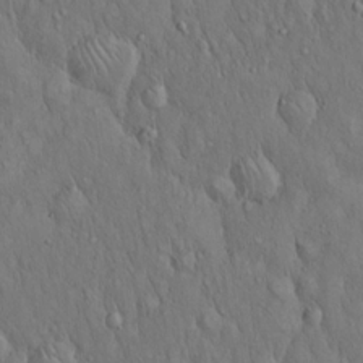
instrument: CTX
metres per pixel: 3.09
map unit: Hto
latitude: 15.3860
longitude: -58.0255
